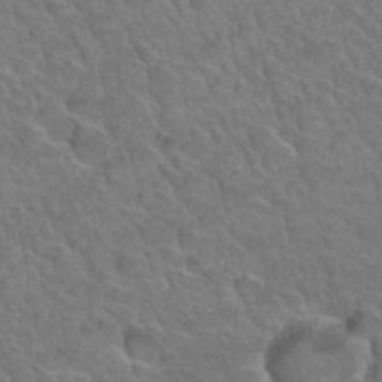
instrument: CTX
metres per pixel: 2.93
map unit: Hto
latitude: 34.5734
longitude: -47.2915
